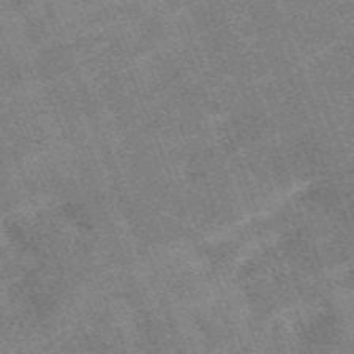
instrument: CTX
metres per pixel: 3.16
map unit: HNb
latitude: -54.2551
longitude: -47.9528
